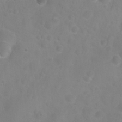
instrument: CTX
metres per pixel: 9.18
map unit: Nhu
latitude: 27.2537
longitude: -55.2348
